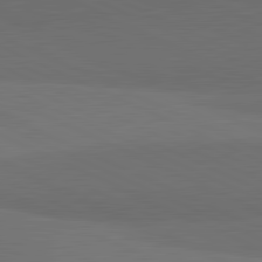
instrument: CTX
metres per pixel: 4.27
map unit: lApd
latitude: 81.8961
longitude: 157.4265
